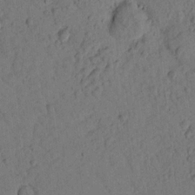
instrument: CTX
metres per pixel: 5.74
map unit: lHvf
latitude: 14.4790
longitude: 178.2739
